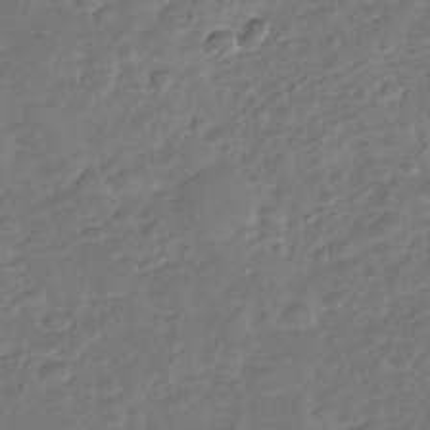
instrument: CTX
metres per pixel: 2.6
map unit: Nhu
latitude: -30.5951
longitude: -61.4048
